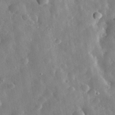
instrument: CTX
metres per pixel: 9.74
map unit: eHh
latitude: 32.3089
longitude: -77.4426
